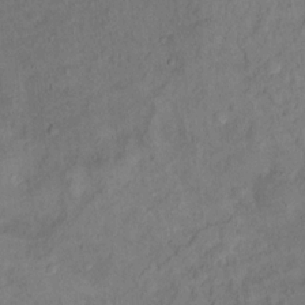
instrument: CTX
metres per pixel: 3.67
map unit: Ht
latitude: 13.9717
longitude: -39.6316
